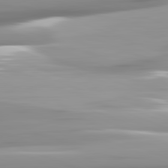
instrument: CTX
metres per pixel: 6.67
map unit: lApd
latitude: 81.7450
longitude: -143.2348
